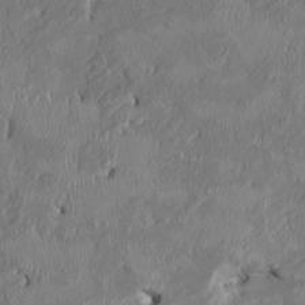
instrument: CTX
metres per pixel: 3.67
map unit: HNhu
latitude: 0.9324
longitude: -6.4412
